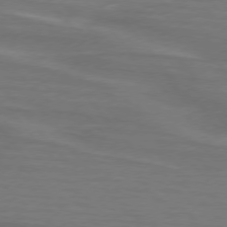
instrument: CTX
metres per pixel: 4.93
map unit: lApd
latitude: 75.4049
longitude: -80.7813
